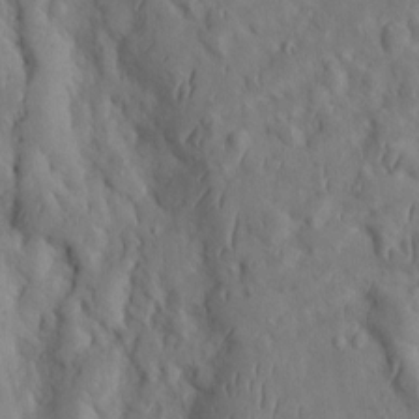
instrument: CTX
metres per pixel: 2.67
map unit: Htu
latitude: 0.4601
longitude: 148.4440
